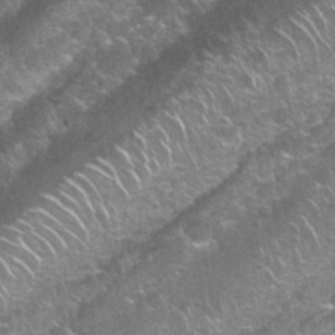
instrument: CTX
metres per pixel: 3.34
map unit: Nhu
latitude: 27.4615
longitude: -61.5749
